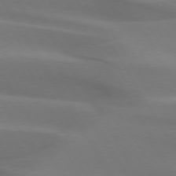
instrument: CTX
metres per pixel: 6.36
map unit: lApd
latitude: 73.1593
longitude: -50.1011
